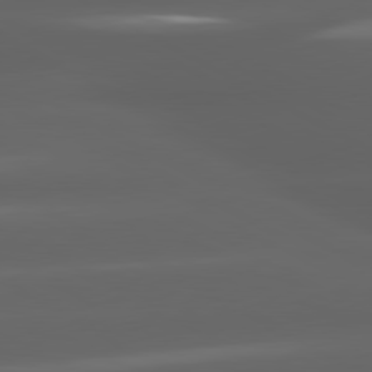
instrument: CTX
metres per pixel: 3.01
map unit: lApd
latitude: 80.4223
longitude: -144.9702
